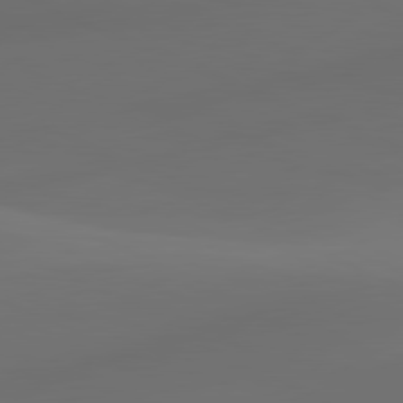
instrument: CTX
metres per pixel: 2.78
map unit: lApd
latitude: 80.7246
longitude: -83.6504
